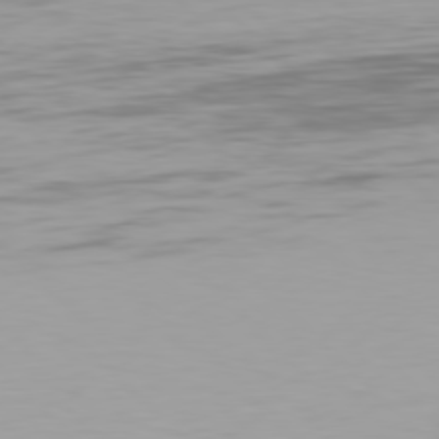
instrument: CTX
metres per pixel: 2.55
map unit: Hpe
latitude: 77.7260
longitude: -171.1214
